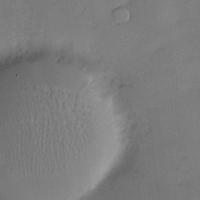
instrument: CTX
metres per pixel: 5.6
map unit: Nve
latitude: -7.2754
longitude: 175.0675
